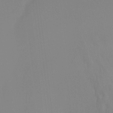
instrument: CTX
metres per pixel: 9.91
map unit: Ht
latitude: -15.1243
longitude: -48.2145
